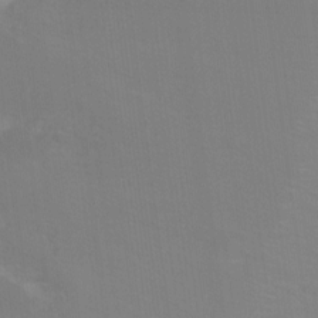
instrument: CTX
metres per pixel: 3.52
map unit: Ht
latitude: -14.2362
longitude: -42.2145
